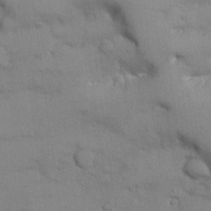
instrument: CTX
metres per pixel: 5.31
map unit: Nhu
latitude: 25.7638
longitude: -70.1389
